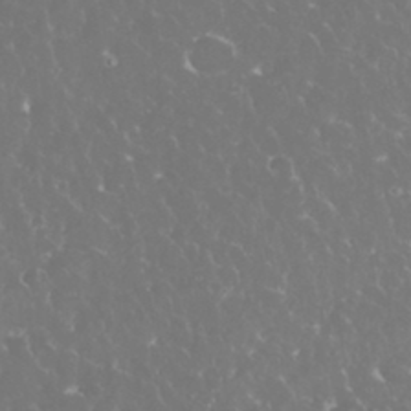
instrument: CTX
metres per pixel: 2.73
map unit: eHh
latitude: 34.8002
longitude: -63.5938
